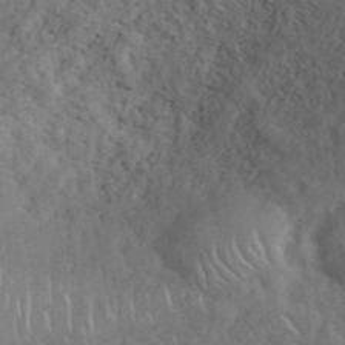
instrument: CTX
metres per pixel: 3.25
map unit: ANa
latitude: 42.1767
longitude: 53.5399
